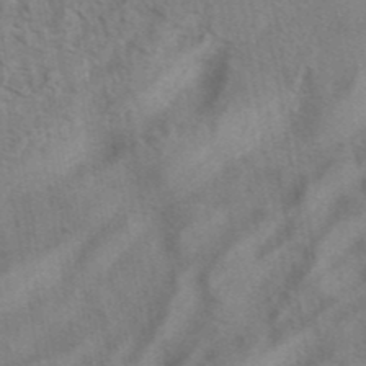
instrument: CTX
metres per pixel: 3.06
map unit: eAb
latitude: 41.5371
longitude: 104.0661
